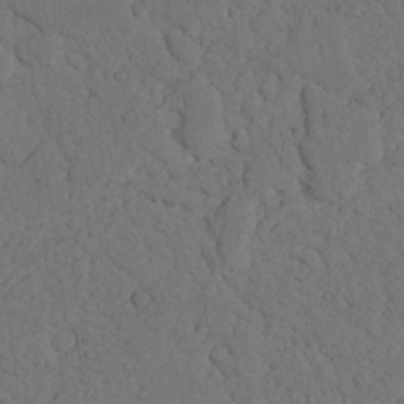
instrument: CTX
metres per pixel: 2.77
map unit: Nhu
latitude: 21.6694
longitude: -74.9703
